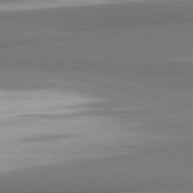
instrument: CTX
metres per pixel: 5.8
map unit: lApd
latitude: 81.9339
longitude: 174.1983
